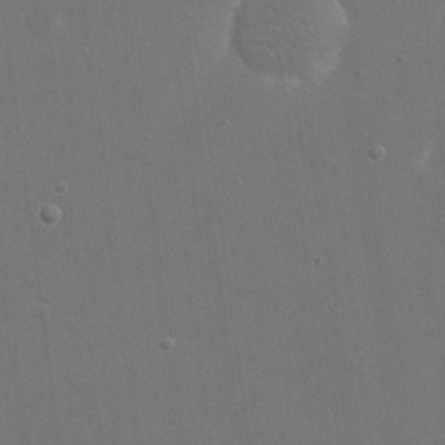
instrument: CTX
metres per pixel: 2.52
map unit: eHh
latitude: 18.7624
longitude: -69.3671
